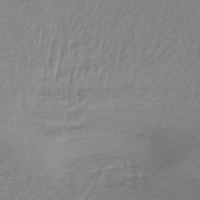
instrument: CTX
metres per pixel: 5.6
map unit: lHb
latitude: -41.4643
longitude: 59.5966
